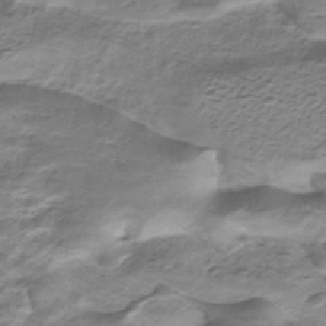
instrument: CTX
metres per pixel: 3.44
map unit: HNhu
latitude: -40.2739
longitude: 109.1242
